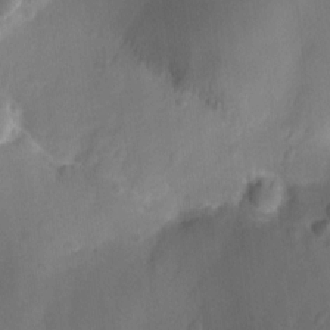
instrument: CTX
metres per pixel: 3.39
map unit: Ht
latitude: -10.5196
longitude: -22.4412
